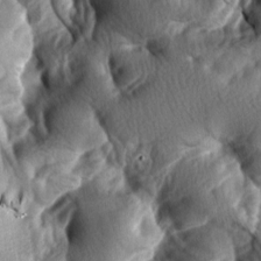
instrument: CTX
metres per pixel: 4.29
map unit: lAa
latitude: -7.3698
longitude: -127.0081
